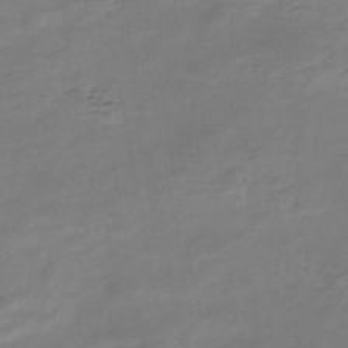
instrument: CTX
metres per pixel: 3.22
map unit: HNb
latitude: -49.1431
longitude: -39.5938
